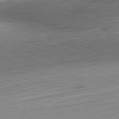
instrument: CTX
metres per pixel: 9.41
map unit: Hpe
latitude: -82.2550
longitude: 15.1998
